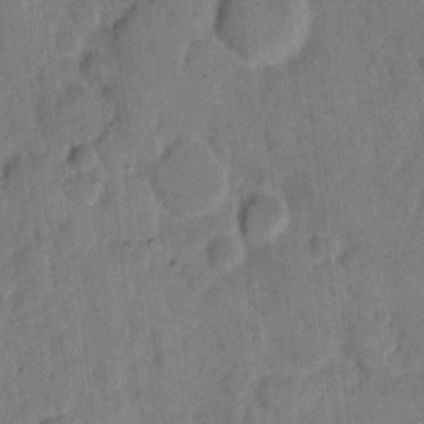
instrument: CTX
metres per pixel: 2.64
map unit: eHh
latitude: 12.8758
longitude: -64.9325
